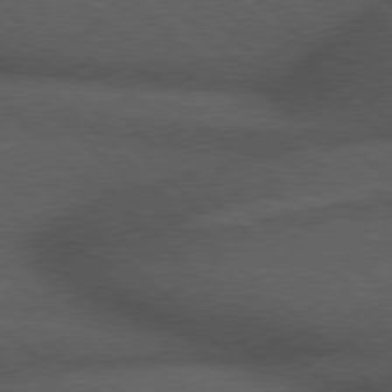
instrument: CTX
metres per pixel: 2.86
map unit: Hpe
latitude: 78.0822
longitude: -158.4979
